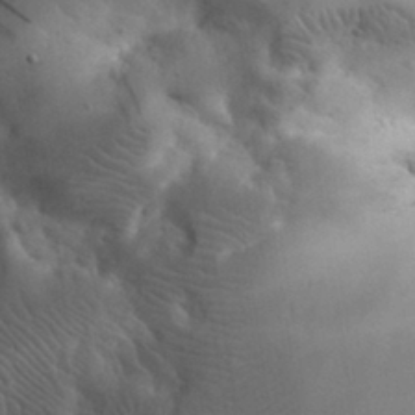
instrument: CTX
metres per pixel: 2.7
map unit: eHh
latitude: 30.5357
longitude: -68.2145
